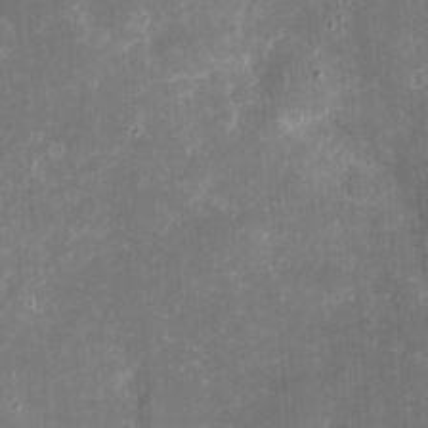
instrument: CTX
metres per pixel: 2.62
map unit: eHh
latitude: 4.4034
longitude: -70.3845
